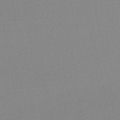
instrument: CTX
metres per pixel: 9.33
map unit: lHb
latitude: -46.4629
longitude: 57.1242
